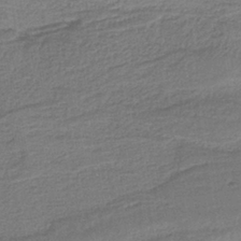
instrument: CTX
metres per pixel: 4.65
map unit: HNb
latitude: -35.4265
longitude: 59.5210
